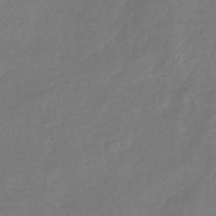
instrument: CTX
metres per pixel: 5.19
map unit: eHb
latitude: -38.7085
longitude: 75.9745
